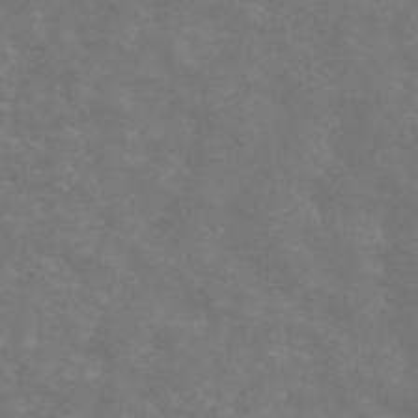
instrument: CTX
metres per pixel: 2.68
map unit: ANa
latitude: 44.9325
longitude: 26.0661
